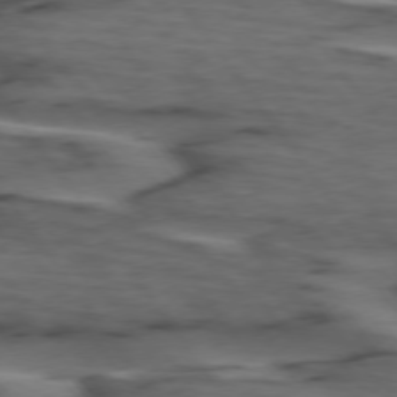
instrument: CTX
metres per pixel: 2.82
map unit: lApd
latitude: 75.0458
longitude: -71.1214
